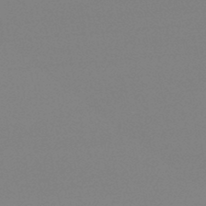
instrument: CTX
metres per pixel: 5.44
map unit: lHb
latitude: -46.2361
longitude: 69.1242
